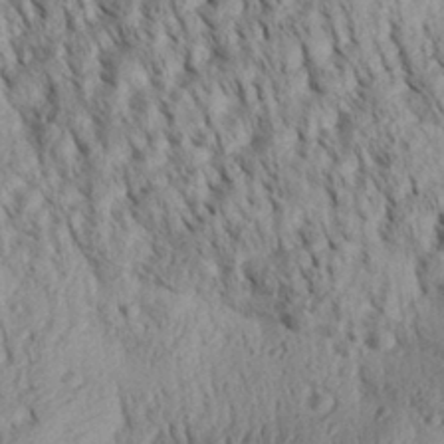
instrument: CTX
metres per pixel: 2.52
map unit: Aa
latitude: 30.4412
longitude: -138.1200
